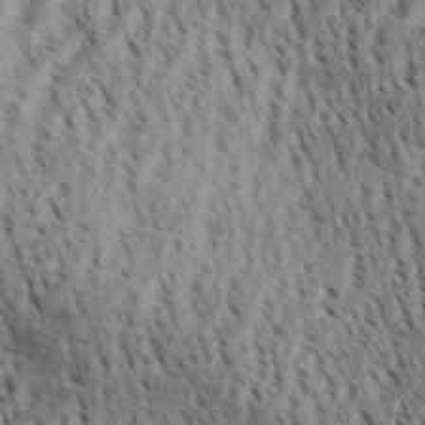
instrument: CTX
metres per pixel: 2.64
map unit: Aa
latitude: 30.4412
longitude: -139.2159
